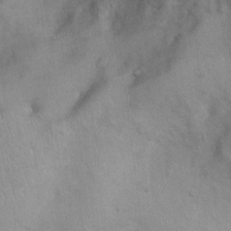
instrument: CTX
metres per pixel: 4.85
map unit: Nhu
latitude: 0.6679
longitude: -18.1577
